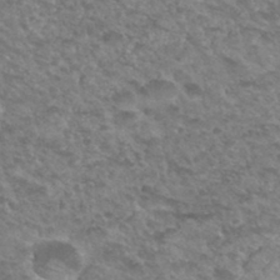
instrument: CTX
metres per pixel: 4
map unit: Hto
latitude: 33.7072
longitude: -49.2348
